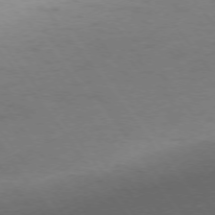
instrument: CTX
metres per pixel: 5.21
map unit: Ap
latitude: -75.7289
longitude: -65.2915
